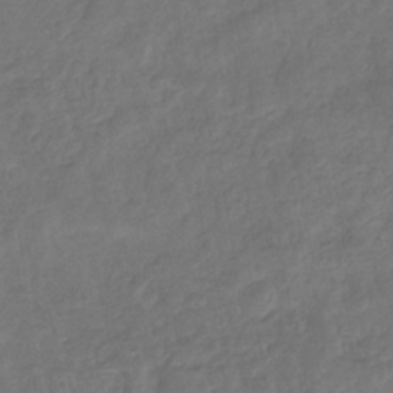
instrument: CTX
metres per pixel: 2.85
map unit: eHb
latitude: -33.9367
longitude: 76.7652
